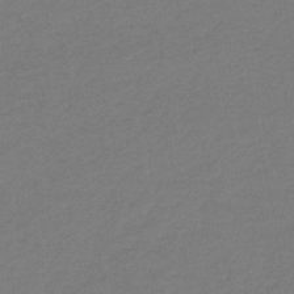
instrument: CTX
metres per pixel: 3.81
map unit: HNb
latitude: -46.5384
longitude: 55.8611
